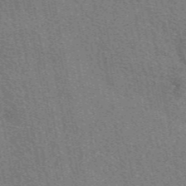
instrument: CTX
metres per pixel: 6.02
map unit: eAb
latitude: 49.2537
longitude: 114.7652
